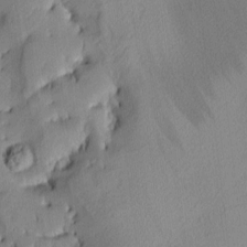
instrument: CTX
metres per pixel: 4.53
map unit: lAa
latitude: 3.0647
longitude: -115.5938
